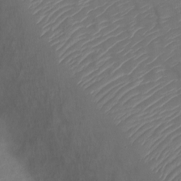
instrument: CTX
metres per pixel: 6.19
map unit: Nve
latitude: -20.1605
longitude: 107.6722
